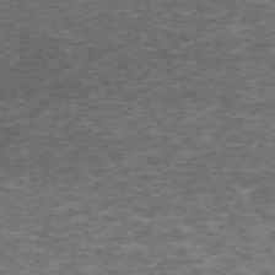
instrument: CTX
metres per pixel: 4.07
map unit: Hpe
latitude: -71.5021
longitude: 14.0661
